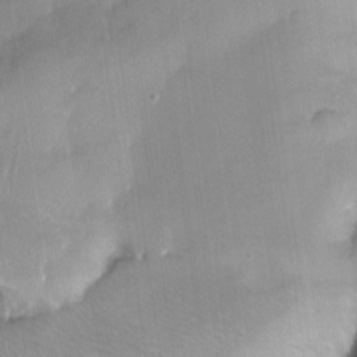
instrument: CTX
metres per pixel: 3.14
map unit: Nhu
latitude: -27.7477
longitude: -62.9136
